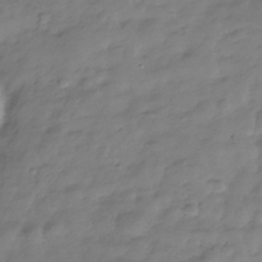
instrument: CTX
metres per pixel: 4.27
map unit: Hve
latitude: -30.9919
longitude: 91.1243
